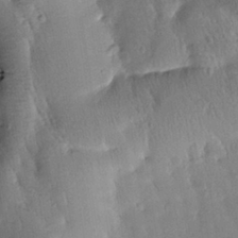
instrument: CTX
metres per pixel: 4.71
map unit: Htu
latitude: 0.2144
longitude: 173.2943
